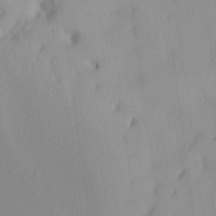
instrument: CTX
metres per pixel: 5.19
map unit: Aa
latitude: 25.5182
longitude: -137.4616
